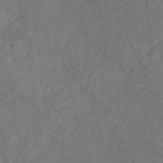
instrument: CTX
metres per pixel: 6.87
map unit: ANa
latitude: 35.8583
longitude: 13.5966
